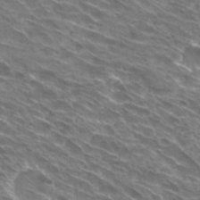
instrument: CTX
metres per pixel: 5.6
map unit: Hto
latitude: 30.1956
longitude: -44.6301
